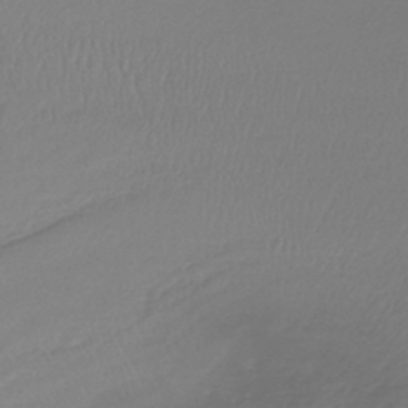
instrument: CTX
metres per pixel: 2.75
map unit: lHb
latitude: -44.3306
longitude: 61.2565
